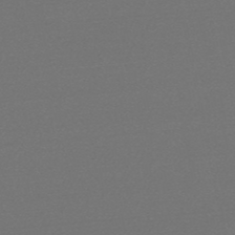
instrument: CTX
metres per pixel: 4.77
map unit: HNb
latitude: -48.4818
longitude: 60.5574
